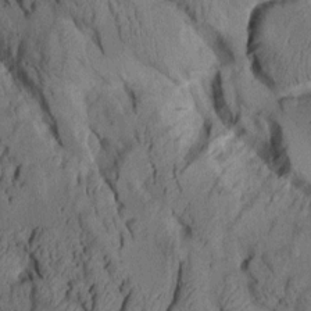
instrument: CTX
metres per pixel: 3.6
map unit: Aa
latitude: 8.6302
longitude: -127.4993
